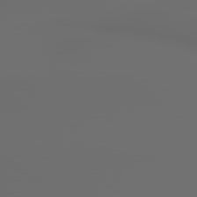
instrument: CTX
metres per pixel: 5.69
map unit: lApd
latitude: 79.2915
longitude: 176.0472
